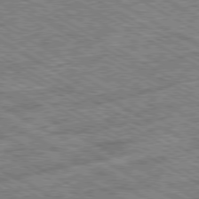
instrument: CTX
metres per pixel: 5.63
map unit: Ap
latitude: -80.2929
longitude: -79.2348
